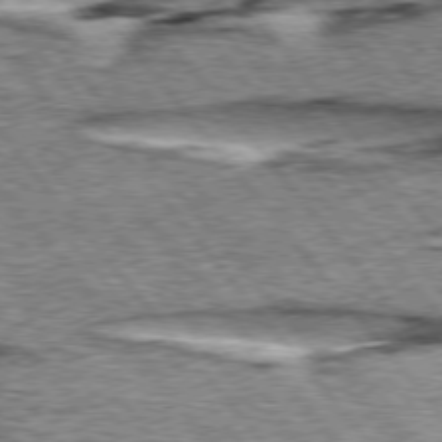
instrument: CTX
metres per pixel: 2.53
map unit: lApd
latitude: 76.0444
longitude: -70.8380
